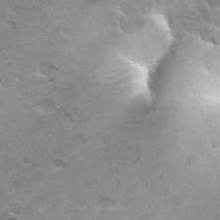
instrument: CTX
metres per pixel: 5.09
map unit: Hto
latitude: 30.2145
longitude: -42.4223
